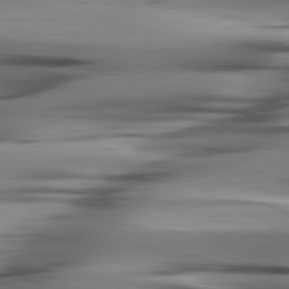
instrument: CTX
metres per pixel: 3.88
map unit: lApd
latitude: 80.4412
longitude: -122.2334
